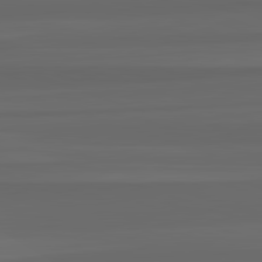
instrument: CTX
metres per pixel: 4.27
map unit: lApd
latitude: 82.8569
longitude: 159.5399
